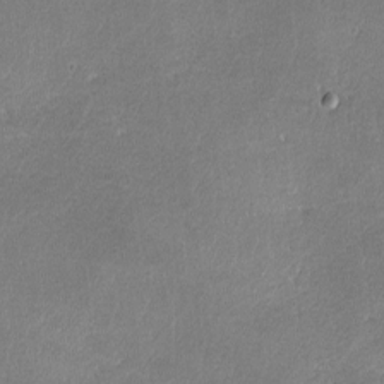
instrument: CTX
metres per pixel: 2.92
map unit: lHvf
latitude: -11.7856
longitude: -102.8758
